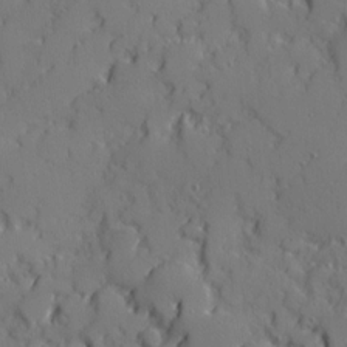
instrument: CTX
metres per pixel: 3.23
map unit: Ave
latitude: 11.8772
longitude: -101.4993
